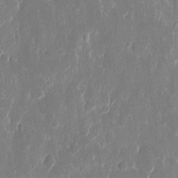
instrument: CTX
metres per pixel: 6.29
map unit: eHh
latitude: 12.6491
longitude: -71.6883
